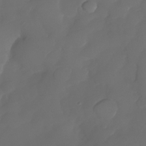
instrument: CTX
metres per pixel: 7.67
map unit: Nhe
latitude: -34.1039
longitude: -145.1214
